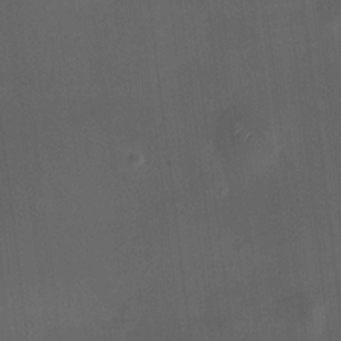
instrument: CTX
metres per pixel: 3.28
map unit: HNhu
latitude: 10.9703
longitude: 10.5952
